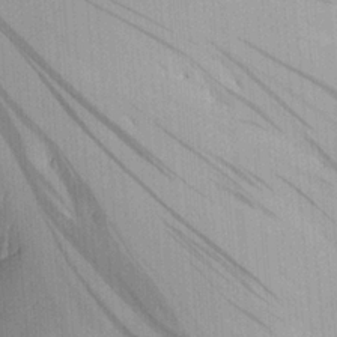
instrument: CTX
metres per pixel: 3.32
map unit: Aa
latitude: 21.9339
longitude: -144.0633
